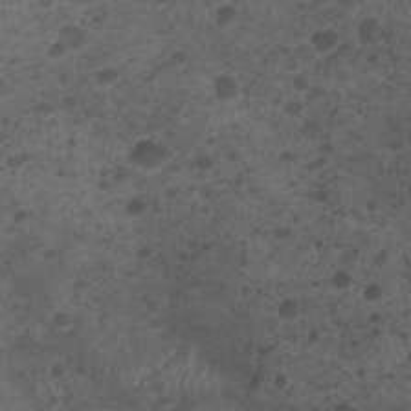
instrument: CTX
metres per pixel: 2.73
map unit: Nhu
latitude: 2.3089
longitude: -15.4427
